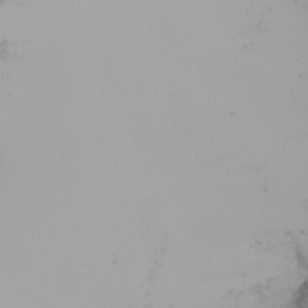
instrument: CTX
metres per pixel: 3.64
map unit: Nhu
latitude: -4.8030
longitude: -93.3103
